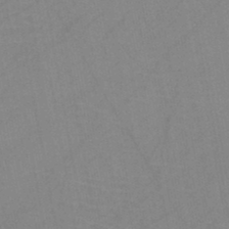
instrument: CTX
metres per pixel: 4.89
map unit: HNb
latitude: -45.2376
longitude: -40.5356
